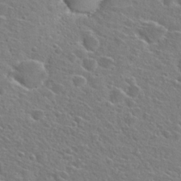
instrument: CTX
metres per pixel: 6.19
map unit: Hto
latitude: 25.3670
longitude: -46.6680
